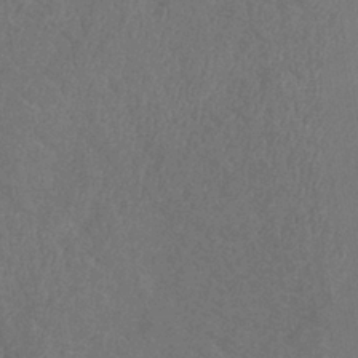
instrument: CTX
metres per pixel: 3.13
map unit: lHb
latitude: -38.5574
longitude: 74.1228
